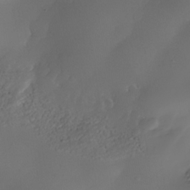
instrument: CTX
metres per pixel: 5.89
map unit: Nhe
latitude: -34.8030
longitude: -144.8191
